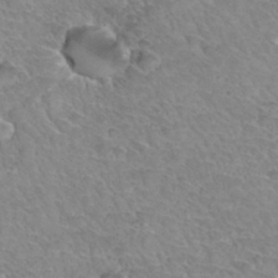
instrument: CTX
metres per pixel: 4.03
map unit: Hto
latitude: 34.3656
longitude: -46.2523
